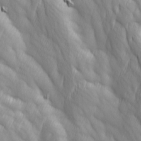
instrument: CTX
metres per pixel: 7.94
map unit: Ave
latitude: 13.0648
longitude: -105.5371
